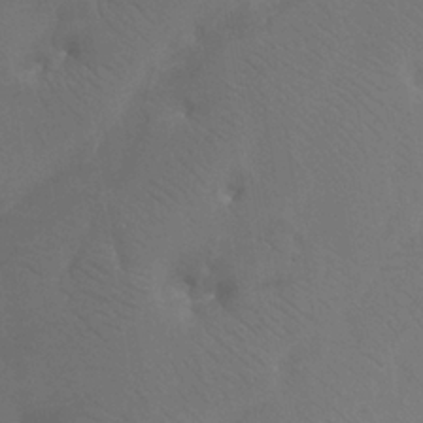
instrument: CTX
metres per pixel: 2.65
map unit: Htu
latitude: -13.0487
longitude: -45.9150
